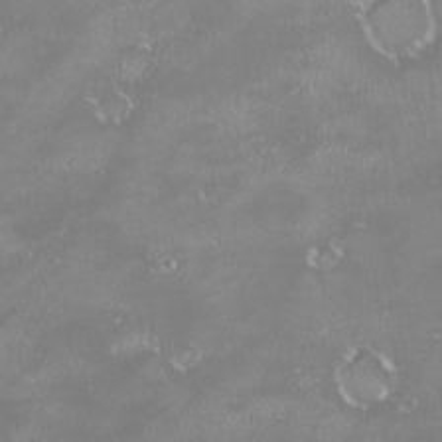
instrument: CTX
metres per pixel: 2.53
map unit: HNhu
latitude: -1.8234
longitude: 11.1431
